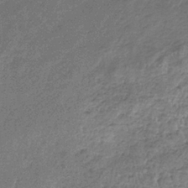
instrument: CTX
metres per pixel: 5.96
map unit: lHb
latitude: -34.3117
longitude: 69.6155
